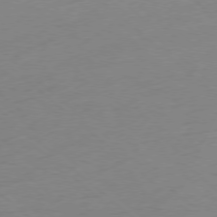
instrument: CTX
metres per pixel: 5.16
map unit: Ap
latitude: -78.6518
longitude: -57.4237
